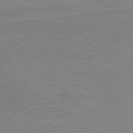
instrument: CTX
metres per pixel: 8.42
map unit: lApd
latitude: 80.2145
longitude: 169.5210
